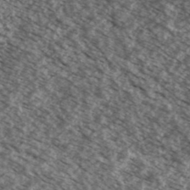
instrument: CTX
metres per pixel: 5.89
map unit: Ave
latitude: 38.5357
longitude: -110.6302
